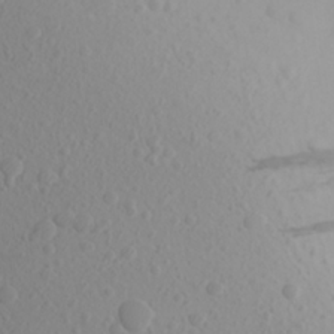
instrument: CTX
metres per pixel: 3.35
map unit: Aa
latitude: 22.8002
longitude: -146.1578
